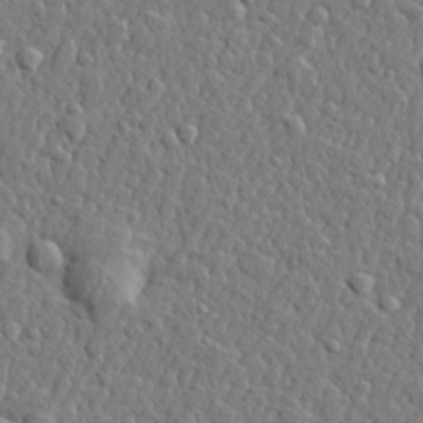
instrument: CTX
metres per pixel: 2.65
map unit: lHvf
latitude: 22.1389
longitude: 143.2753
